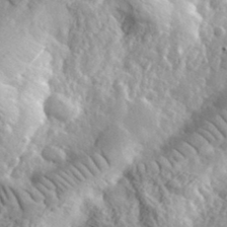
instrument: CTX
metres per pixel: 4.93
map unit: lHvf
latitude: 34.7435
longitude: -86.6301
